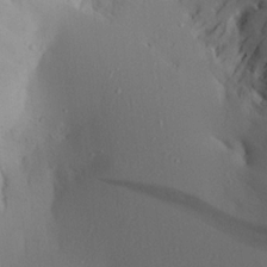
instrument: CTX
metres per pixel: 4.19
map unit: Aa
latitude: 20.9325
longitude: -145.3104
